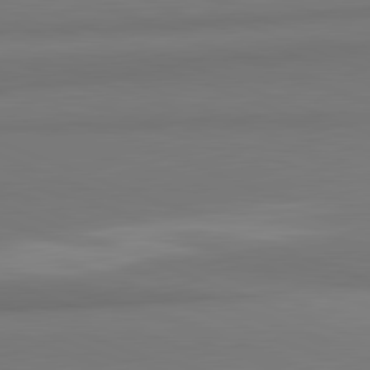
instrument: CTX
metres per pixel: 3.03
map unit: lApd
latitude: 82.1388
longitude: 170.8408
